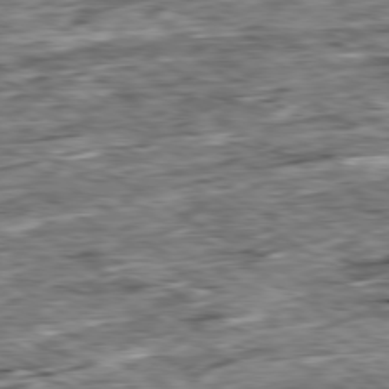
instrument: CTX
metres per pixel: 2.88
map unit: Ap
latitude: -80.0661
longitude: -88.5924
